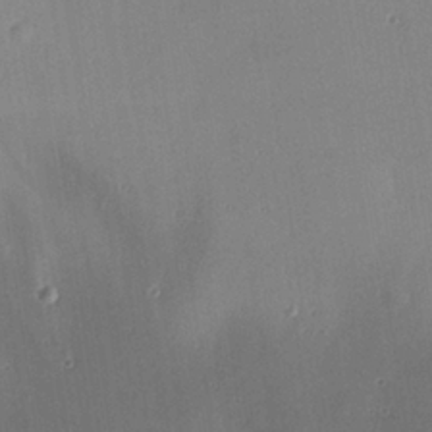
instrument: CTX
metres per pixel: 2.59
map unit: Hve
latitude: 25.7260
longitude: -91.0458
